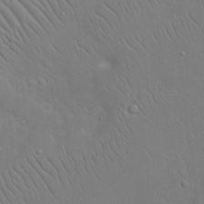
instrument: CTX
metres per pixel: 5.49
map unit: eHh
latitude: 17.4237
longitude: -71.6694
